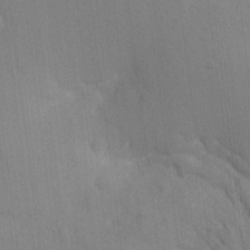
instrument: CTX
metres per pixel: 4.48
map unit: eHh
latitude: 3.8961
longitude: -72.7247
